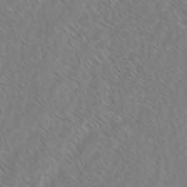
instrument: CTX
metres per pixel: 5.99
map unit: lAvf
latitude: -2.4628
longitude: -113.8772
